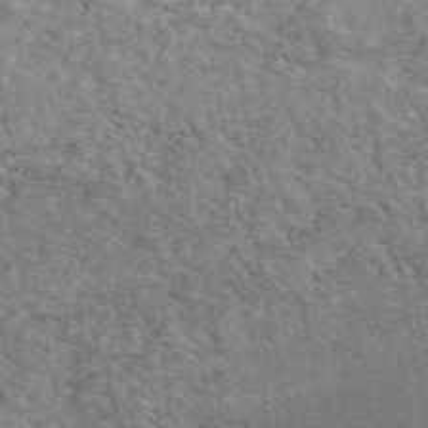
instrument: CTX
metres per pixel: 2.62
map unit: eAb
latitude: 48.6302
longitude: 116.2361
